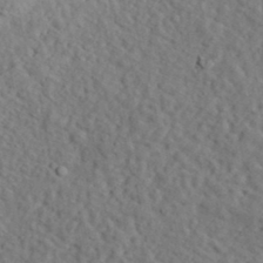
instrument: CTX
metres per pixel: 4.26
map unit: eHh
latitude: 35.2914
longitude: -78.3656
